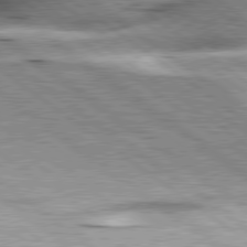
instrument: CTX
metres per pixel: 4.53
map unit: lApd
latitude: 79.7450
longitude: -140.5545
